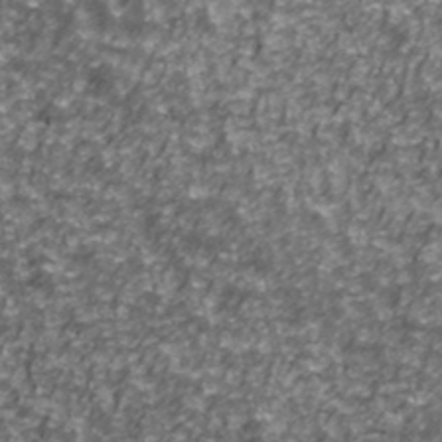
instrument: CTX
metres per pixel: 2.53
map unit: Ave
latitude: 41.5938
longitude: -114.0255
